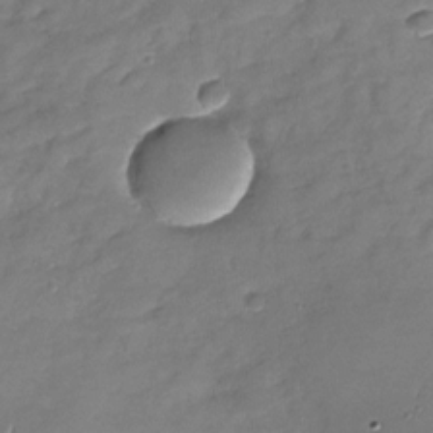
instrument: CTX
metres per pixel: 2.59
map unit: Nhu
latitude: -27.7099
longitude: -61.7638
